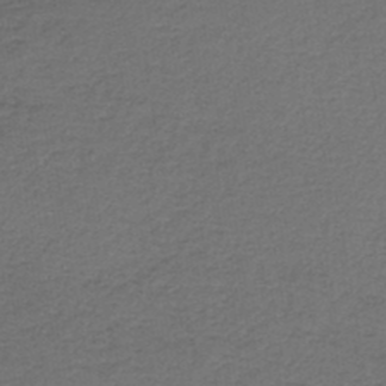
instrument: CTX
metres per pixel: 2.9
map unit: HNb
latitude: -43.9367
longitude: 49.7289
